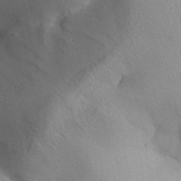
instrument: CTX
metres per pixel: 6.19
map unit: Aa
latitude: 31.9528
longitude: -142.8758
